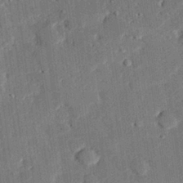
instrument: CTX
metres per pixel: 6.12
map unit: eHh
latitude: 27.4427
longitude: -81.8772
